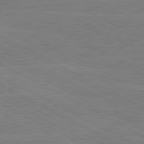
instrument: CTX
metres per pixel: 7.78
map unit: lApd
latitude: 80.4412
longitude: -127.9906
